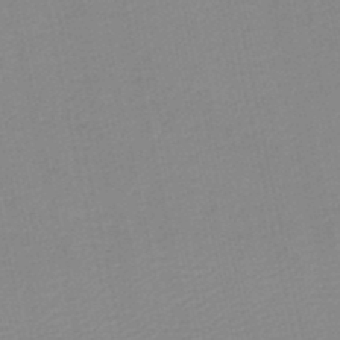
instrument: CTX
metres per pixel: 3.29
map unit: lHb
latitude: -46.8786
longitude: 60.8597
